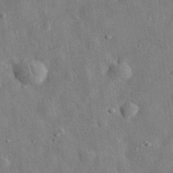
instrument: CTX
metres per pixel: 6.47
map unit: eHh
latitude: 32.6868
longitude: -77.6505
